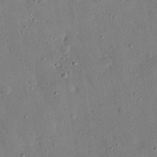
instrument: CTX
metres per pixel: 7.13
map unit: eHh
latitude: 27.1970
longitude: -77.0269
